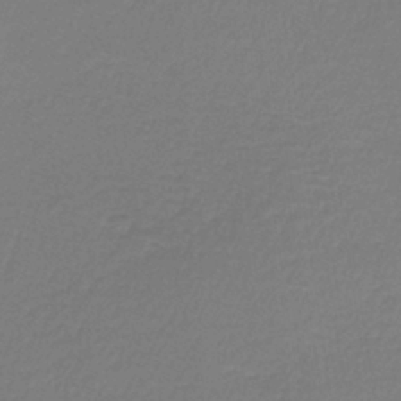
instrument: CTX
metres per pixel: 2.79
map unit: HNb
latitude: -37.8989
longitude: 55.2565
